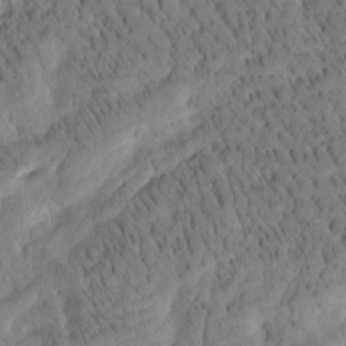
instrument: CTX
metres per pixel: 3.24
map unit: Htu
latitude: -3.8044
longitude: 171.9178
